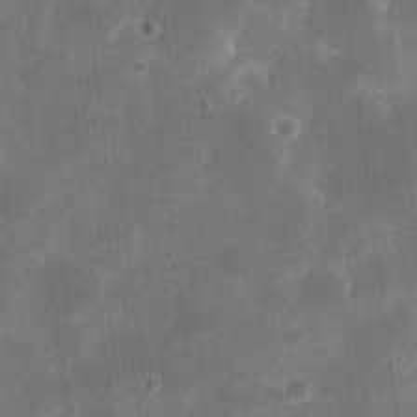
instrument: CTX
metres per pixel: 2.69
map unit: eHh
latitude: 20.3090
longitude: -67.6693
